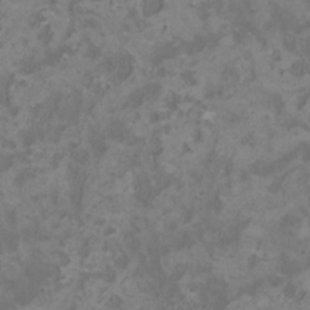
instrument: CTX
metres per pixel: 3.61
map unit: HNhu
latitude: 1.3670
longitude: -2.0822
